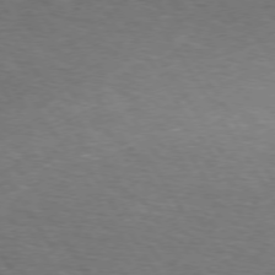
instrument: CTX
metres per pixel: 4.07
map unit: Hpe
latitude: 73.2537
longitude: -124.6112
